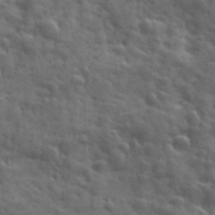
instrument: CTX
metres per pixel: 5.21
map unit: Ave
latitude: 18.9136
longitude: -132.2900
